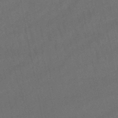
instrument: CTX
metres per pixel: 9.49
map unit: lHb
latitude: -47.3698
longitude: 62.4818
